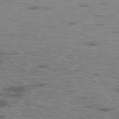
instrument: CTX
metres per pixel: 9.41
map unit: Ap
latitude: -76.2928
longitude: -69.7639
